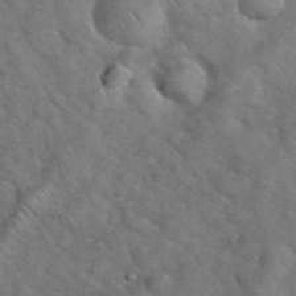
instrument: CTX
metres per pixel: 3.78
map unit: eHh
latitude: 37.5560
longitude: -64.1389
